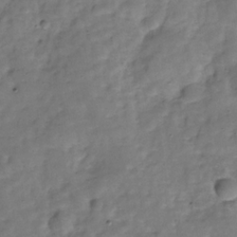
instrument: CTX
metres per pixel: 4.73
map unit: Hve
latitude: -30.1983
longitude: 93.0864
